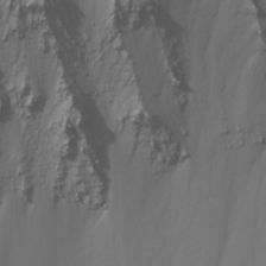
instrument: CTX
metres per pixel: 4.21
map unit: Nhu
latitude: -8.3873
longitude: -79.1214
